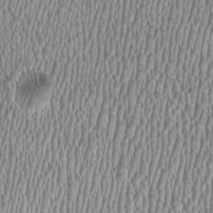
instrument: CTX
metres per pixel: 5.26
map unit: HNhu
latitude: -1.2943
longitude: -0.4034
